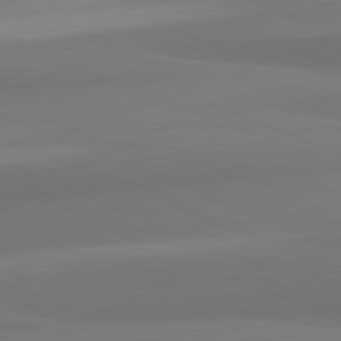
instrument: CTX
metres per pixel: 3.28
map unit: lApd
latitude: 82.1011
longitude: 177.7667
